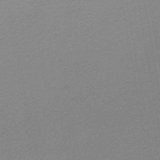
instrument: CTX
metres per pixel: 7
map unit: lHb
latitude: -45.9178
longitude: 58.8030
